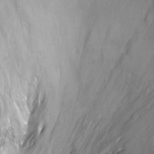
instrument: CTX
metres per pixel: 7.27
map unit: Ht
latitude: -6.2172
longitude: -36.3090
